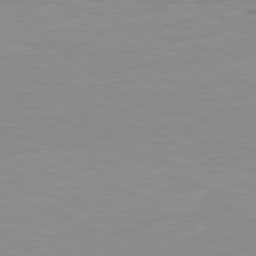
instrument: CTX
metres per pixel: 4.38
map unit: Hpe
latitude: 79.3482
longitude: -128.7624
